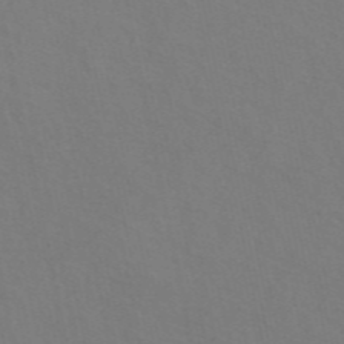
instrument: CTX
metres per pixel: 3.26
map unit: ANa
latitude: 49.0647
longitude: -76.1766
